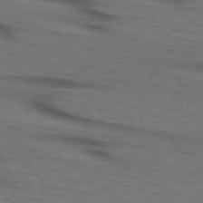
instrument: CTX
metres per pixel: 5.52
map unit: lApd
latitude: 73.1781
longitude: -73.2915
